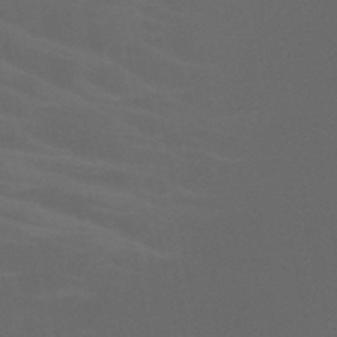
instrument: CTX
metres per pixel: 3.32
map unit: HNb
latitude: -50.1039
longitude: -46.2145
